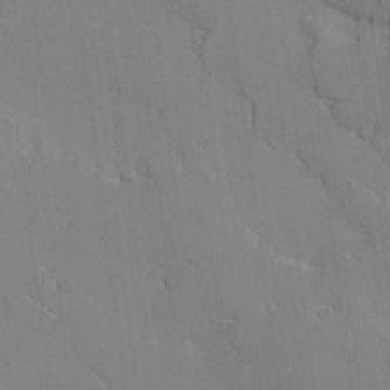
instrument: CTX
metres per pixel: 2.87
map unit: lAvf
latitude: -1.2754
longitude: -108.9513
